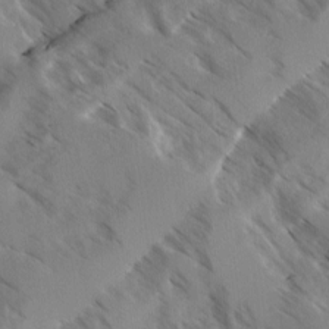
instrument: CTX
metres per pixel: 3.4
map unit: Ave
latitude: -0.4629
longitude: -111.2537
